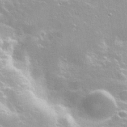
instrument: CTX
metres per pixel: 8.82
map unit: Nhu
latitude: 28.4034
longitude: -51.3481
